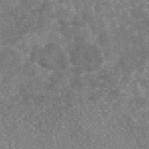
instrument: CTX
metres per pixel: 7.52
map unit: eAb
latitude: 46.3090
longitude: 105.0864
